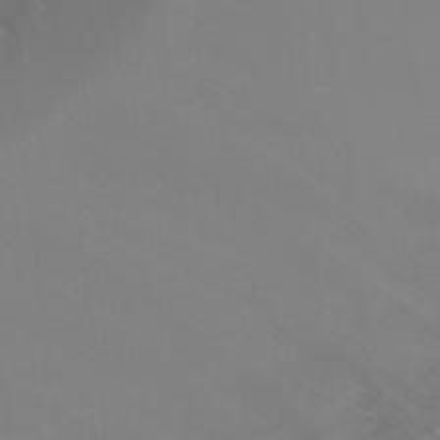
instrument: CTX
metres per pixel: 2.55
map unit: Ht
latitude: -7.5021
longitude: -29.4615
